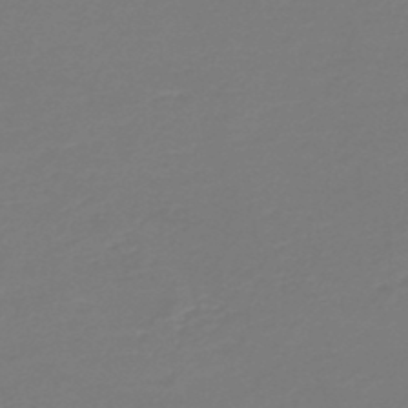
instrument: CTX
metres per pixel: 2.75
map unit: HNb
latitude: -46.5573
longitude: 53.8233
